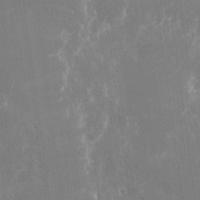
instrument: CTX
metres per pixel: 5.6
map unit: Nhu
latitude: -22.7274
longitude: -72.9703
